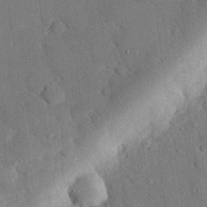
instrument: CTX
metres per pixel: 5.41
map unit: eHh
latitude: 27.6883
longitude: -79.3104
